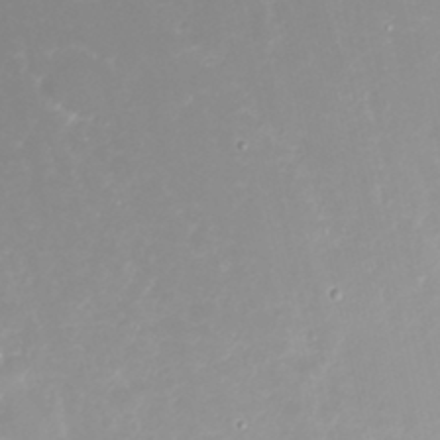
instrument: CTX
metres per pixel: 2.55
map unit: Nhu
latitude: 24.2144
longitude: -62.5735
